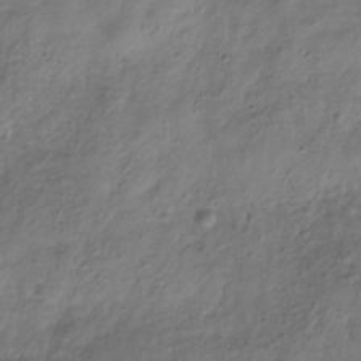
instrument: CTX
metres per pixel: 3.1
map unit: Hve
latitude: -32.7464
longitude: 90.3684
